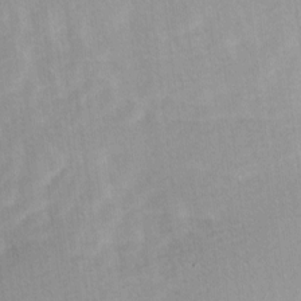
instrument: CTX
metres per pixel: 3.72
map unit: Ave
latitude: 11.1214
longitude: -106.9325
